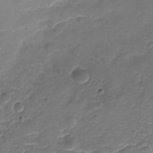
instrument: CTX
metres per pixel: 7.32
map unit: Nhu
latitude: -18.6896
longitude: -56.6112
